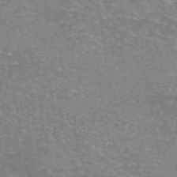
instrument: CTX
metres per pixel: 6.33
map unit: eAb
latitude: 46.3657
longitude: 102.3873
